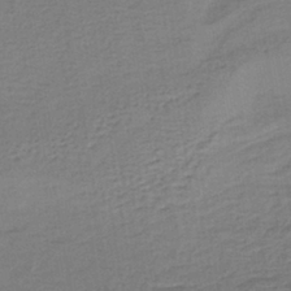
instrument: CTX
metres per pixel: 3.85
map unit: lHb
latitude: -38.4629
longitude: 59.1431
